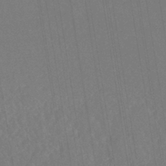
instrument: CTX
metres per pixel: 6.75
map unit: lHb
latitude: -41.1242
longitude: 69.5588
